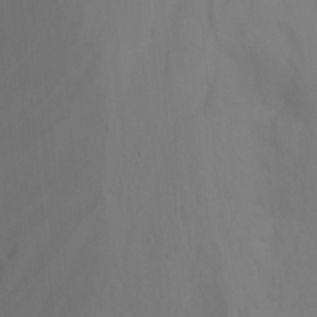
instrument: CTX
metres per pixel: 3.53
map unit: Nhu
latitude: -15.5777
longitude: -55.2726
